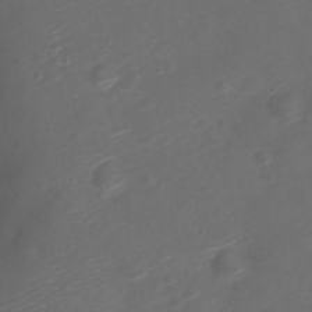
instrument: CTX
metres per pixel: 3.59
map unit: Nve
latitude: -20.6140
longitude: 106.4629
